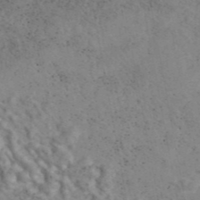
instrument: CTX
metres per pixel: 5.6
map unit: eAb
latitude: 43.3671
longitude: 108.6141
